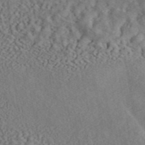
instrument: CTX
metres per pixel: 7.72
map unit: ANa
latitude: 44.9702
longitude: 47.5966
